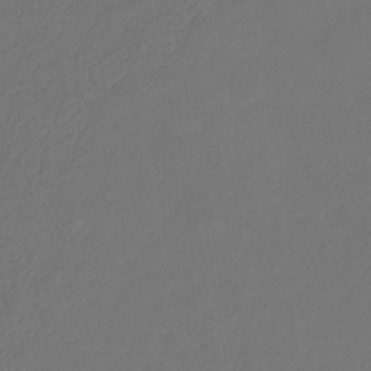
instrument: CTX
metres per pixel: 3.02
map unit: eHb
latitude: -30.1417
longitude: 65.2187
